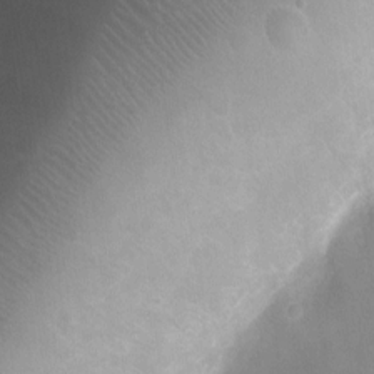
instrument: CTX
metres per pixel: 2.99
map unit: Ht
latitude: -3.5210
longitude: -19.5938
